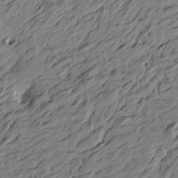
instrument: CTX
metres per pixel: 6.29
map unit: Htu
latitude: -5.1809
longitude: -178.7247
